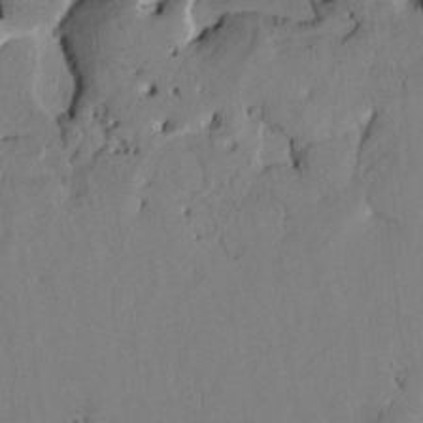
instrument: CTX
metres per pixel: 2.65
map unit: Htu
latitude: 3.3292
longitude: 178.6707
